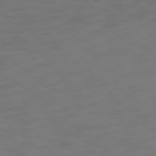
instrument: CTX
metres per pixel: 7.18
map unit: Ap
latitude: -78.7274
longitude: -67.9528
